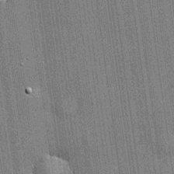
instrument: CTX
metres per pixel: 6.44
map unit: lHvf
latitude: 19.9906
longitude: 143.0108
